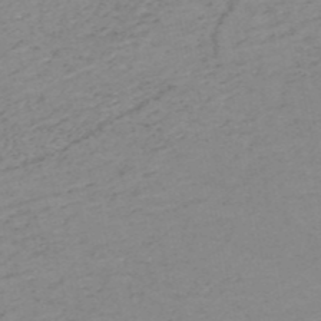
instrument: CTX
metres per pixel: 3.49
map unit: HNb
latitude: -51.7100
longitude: -51.8583
